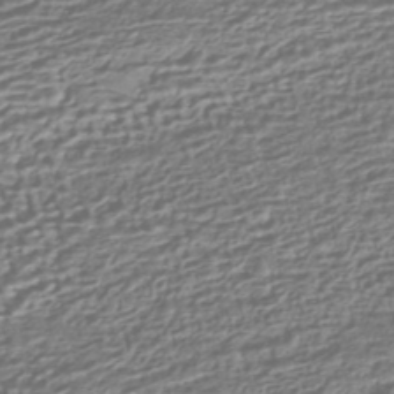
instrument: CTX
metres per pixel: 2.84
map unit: HNhu
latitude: -43.8422
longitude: 99.8422
